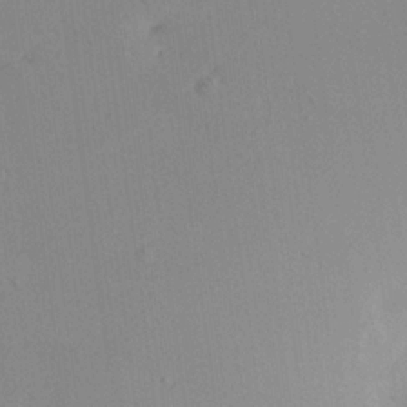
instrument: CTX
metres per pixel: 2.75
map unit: Aa
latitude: 19.1781
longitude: -140.6112
